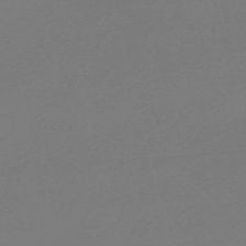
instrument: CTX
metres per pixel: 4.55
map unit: Nve
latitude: -57.1053
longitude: 63.0864
